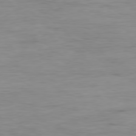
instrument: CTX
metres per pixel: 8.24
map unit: Ap
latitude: -79.6721
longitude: -76.9513
